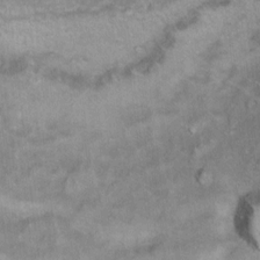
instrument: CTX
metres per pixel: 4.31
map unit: Ht
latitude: 6.1767
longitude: -36.8758
